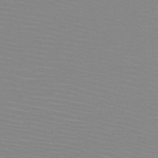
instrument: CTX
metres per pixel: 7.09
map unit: HNb
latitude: -48.1039
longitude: -43.2348
